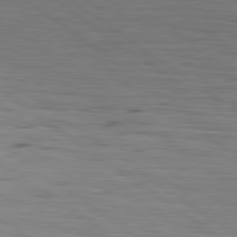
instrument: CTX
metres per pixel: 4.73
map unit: lApd
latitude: 79.5182
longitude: -50.1200
